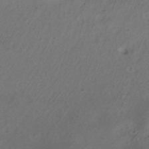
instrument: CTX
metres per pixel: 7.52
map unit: HNhu
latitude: -39.7289
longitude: 98.0094
